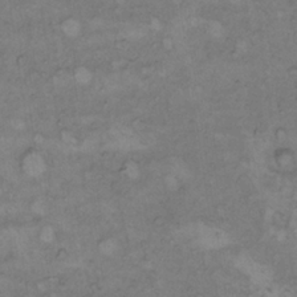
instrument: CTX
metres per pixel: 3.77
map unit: Hto
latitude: 8.2523
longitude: -60.1200
